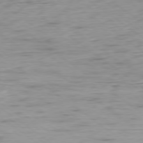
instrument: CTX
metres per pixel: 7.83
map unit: Ap
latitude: -78.9163
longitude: -92.0822
